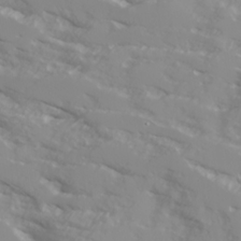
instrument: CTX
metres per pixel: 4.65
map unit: Ave
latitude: 17.3104
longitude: -129.2537
